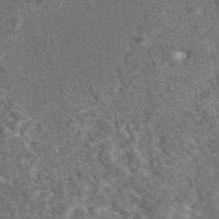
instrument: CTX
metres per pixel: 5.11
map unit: eAb
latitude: 43.9150
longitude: 108.3495
